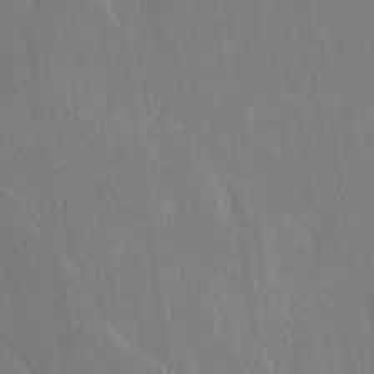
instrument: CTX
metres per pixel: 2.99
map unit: Ave
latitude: 20.3656
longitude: -136.6491
